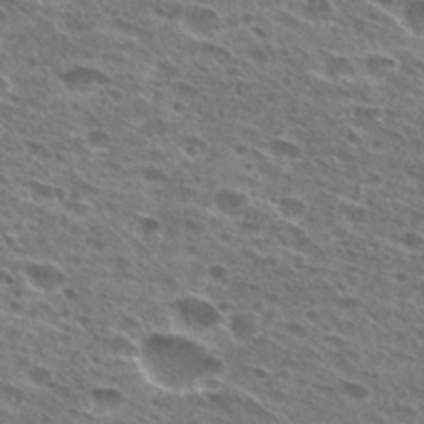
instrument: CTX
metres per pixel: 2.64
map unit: Hto
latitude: 27.6505
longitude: -45.7449
